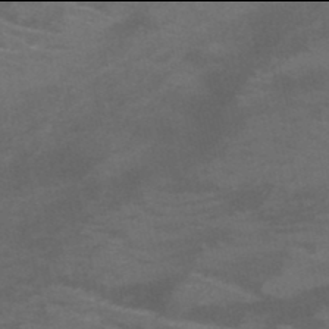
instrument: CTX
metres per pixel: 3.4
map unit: HNb
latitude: -46.0094
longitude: -47.0837
